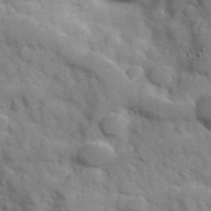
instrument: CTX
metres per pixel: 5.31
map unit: Hve
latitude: 31.6316
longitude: 151.2565
